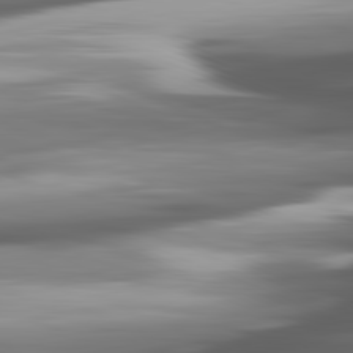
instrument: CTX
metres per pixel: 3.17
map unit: lApd
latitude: 81.9528
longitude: -140.1388
